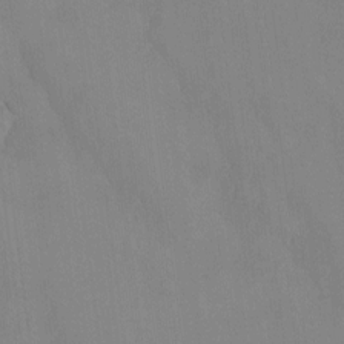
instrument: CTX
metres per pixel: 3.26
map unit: HNhu
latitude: -1.4266
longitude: -7.0080
